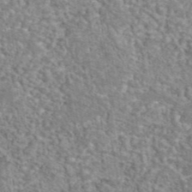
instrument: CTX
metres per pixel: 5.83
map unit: eAb
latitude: 44.2900
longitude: 105.4643
